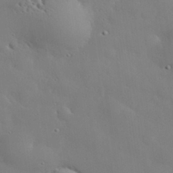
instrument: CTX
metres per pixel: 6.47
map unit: eHh
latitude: 30.5924
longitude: -82.6301
